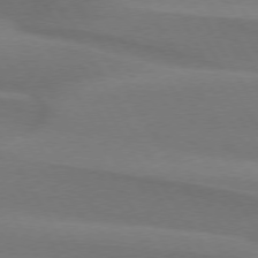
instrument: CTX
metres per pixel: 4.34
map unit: lApd
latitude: 74.4601
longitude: -65.5182
